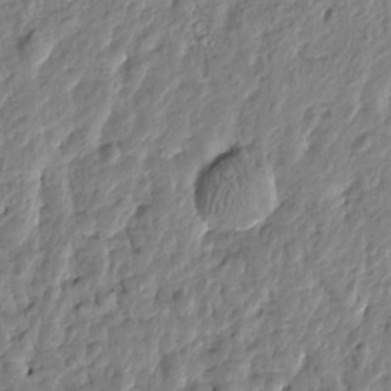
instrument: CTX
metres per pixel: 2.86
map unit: Htu
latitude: -1.1243
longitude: -179.6505
